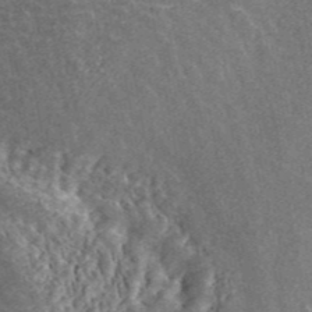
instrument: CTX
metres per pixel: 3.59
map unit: ANa
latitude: 45.2726
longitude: 38.7463
